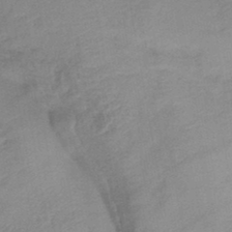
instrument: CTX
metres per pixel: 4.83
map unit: eHb
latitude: -44.0850
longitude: 85.2187
